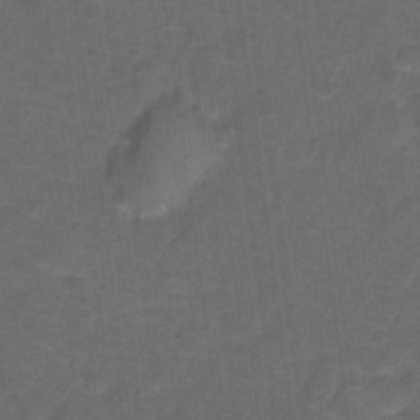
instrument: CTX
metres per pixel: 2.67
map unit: Hto
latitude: 5.3671
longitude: -36.0444
